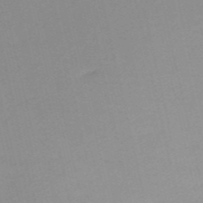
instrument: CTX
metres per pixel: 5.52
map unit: HNb
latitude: -54.7841
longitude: -45.7072
